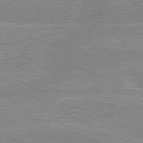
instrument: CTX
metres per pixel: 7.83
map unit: lApd
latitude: 79.2726
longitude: -156.8380
